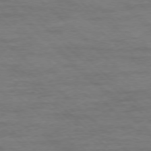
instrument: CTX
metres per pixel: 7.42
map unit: Ap
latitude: -77.5399
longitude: -94.3656
